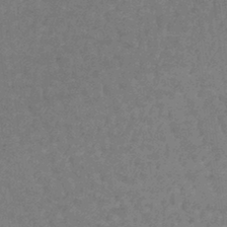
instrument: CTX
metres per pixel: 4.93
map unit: lHb
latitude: -42.9730
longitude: 66.2928
